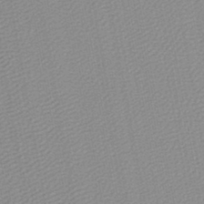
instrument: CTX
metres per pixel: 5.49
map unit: lHb
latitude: -46.0472
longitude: 69.4454
